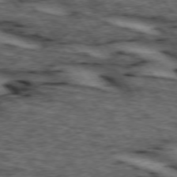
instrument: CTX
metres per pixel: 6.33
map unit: lApd
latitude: 74.1767
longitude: -73.2915
